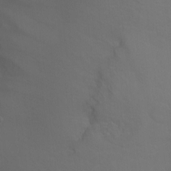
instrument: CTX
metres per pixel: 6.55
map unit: Hto
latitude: -2.7463
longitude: -35.2726
